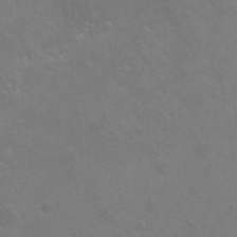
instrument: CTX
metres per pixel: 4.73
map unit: Ht
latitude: -5.6533
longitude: -34.8380
